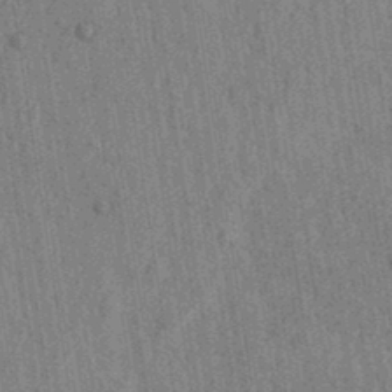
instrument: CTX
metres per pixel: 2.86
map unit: lAvf
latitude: 5.7639
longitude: 164.4251
